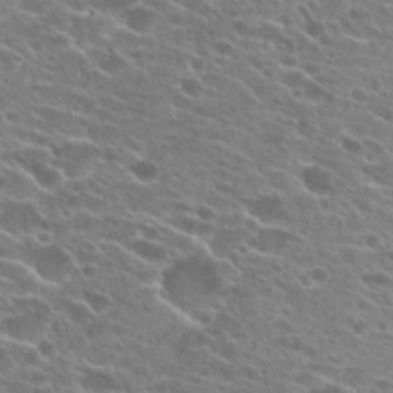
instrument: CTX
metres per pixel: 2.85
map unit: Hto
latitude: 24.2522
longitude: -42.8569
